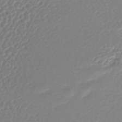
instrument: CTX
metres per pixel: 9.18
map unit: lHb
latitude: -44.6330
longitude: 76.3873
